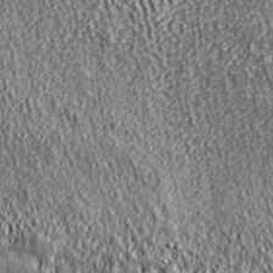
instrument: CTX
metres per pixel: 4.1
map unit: ANa
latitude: 39.0647
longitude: -91.5749
